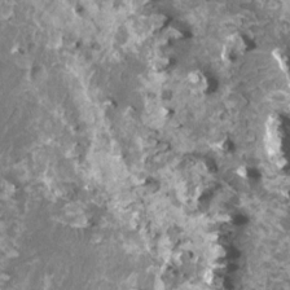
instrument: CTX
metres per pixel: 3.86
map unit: HNhu
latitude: 2.5357
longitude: 6.3117
